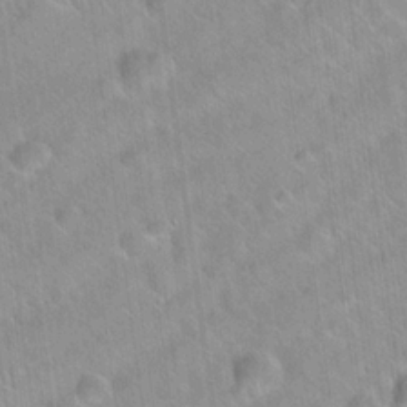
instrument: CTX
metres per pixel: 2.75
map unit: Hto
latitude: 20.2334
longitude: -53.6505
